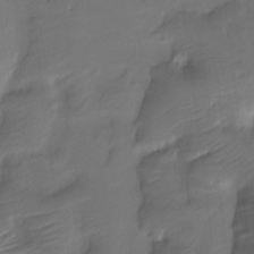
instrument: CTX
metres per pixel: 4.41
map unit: Htu
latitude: -14.3307
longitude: -46.0255
